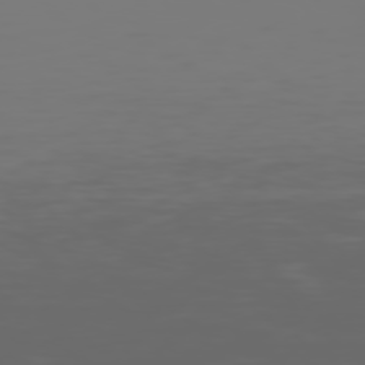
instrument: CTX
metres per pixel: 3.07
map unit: Hpe
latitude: 74.0822
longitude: -126.9325
